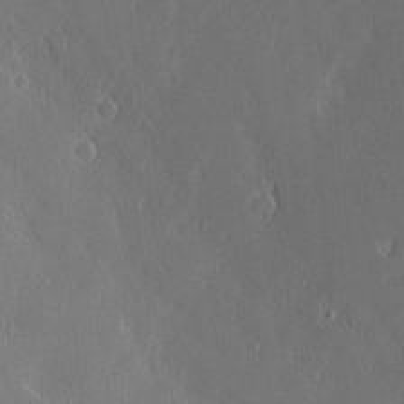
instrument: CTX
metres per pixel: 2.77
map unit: Nve
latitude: -7.3887
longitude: 173.4265
